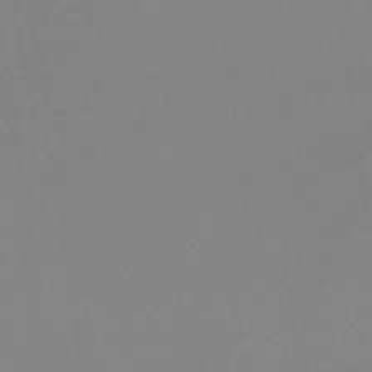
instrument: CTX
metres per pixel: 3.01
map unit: lHb
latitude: -35.4454
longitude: 67.4454
